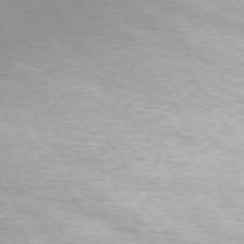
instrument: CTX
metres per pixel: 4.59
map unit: Ap
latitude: -74.8786
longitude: -75.5938
